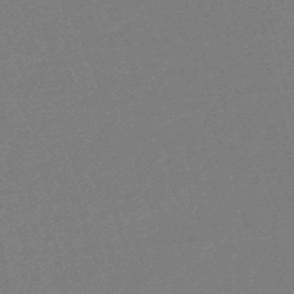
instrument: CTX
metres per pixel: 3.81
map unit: eHb
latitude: -48.9353
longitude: 86.0850
